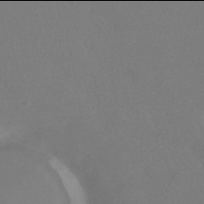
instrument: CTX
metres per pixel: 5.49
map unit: HNhu
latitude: -42.0094
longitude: 94.1416
